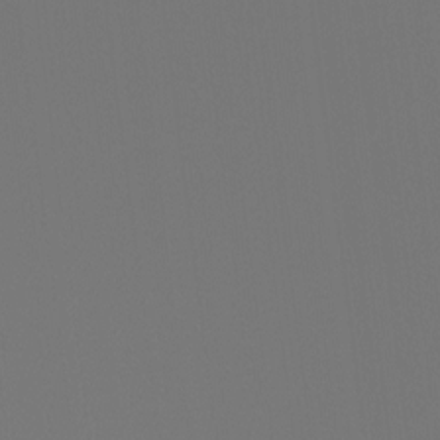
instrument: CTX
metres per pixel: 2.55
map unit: Hto
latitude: -7.7855
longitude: -49.4237
